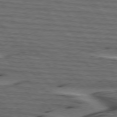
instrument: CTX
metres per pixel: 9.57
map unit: lApd
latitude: 75.4238
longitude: -69.9717
